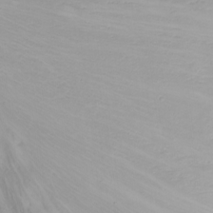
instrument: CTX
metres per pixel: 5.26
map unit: Nhu
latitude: -7.4832
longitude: -69.8961
